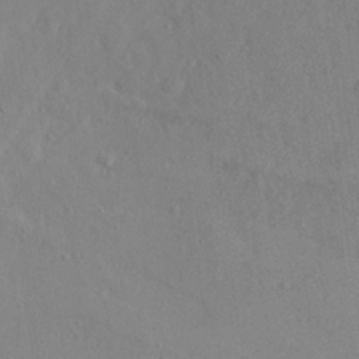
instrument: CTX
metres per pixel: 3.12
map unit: Ave
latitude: 22.1767
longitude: -130.8569
